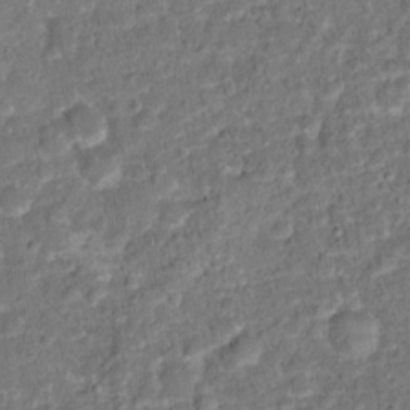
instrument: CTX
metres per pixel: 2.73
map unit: Hto
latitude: 15.5372
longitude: -39.0836
